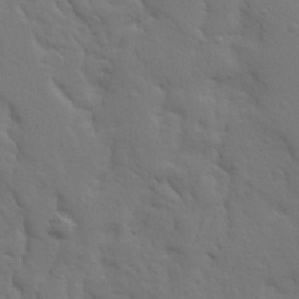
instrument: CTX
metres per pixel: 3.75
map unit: Ave
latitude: 23.4615
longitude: -135.1025
